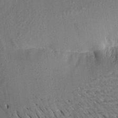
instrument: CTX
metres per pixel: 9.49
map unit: Aa
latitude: 20.3090
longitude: -146.7436
